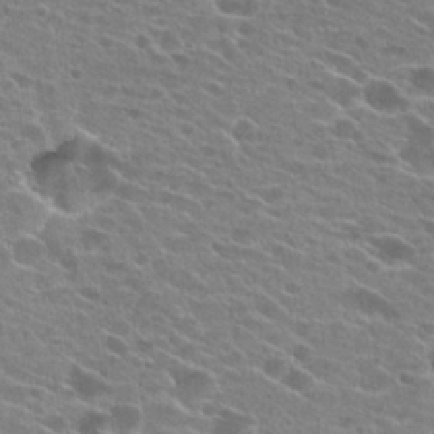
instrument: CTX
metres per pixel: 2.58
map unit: Hto
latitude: 24.5545
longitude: -42.8002
